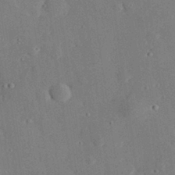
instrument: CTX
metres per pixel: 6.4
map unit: eHh
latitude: 29.5371
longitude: -81.0836
